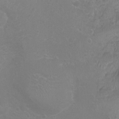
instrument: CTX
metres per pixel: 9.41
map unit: Ht
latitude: -9.4832
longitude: -20.4223
